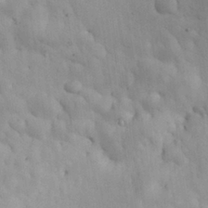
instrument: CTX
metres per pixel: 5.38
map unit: Nhu
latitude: 27.6127
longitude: -71.4237
